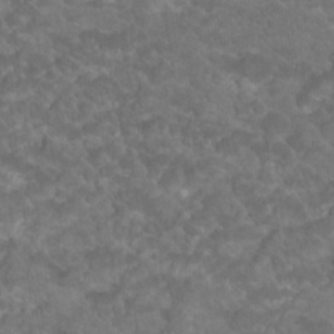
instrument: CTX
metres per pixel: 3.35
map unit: Hto
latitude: 19.1403
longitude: -35.7638
